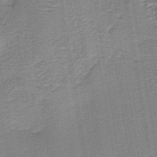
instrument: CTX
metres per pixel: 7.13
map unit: HNb
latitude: -39.9556
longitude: 50.5385
